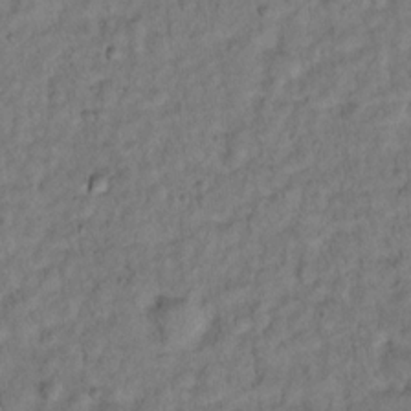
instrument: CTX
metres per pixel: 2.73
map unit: Hto
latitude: 12.7058
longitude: -36.9325
